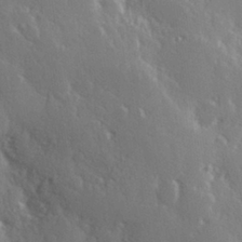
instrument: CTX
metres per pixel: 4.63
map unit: Hve
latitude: 27.5938
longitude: 150.0472
